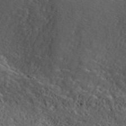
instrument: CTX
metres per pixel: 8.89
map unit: ANa
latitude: 40.7624
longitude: 20.1605
